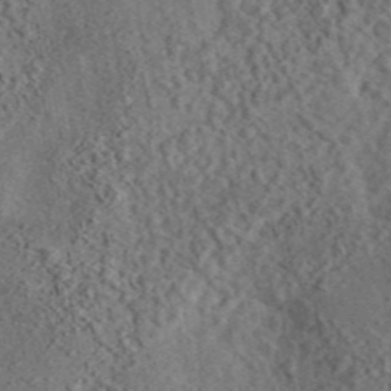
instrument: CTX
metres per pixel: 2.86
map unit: eAb
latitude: 43.4615
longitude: 115.8800
